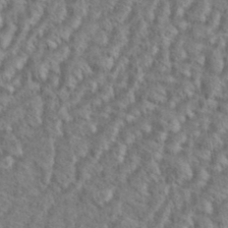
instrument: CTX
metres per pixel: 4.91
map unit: eHh
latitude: 37.5182
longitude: -137.4805
